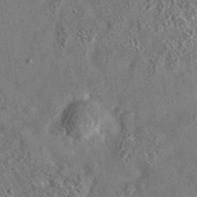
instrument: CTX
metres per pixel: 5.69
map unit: eAb
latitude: 35.3292
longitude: 113.5399
